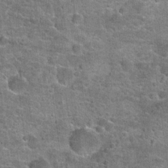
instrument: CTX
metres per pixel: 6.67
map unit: Hto
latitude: 20.5924
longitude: -43.7072
